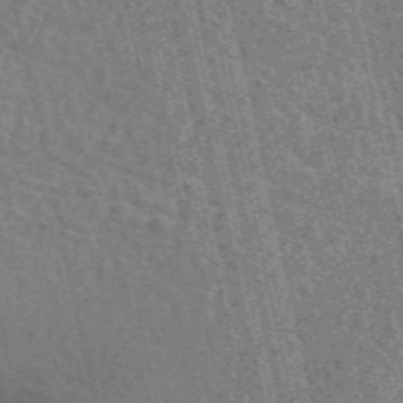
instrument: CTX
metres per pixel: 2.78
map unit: eAb
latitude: 51.6505
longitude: 113.9745
